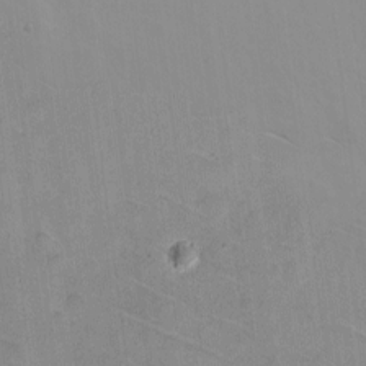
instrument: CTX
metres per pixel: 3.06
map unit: eHh
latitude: 4.7624
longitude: -69.1592
